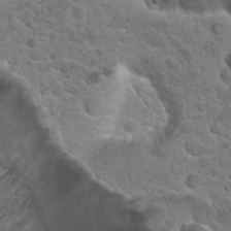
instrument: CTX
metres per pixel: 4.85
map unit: Hto
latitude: 19.6505
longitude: -36.2901
